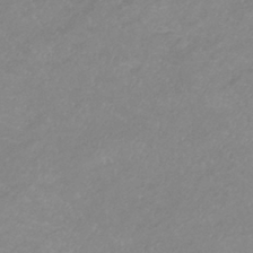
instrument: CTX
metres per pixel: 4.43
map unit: lHb
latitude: -36.9919
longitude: 73.4454
